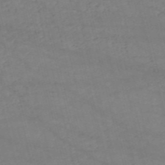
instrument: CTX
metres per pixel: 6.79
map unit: HNb
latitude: -53.1431
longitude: -37.5560
